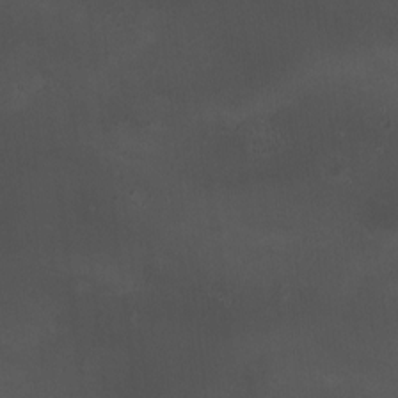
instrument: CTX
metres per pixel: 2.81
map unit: HNhu
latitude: 6.1200
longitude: 9.9178
